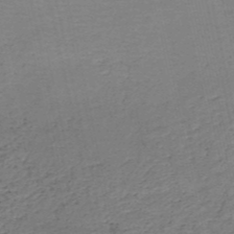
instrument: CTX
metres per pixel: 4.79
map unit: HNb
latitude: -51.6533
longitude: -53.1403
